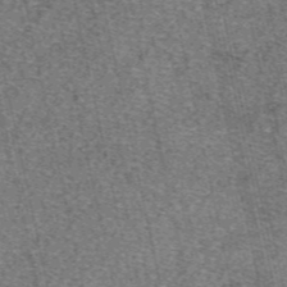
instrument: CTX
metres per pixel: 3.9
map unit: eAb
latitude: 48.2522
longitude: 104.7652
